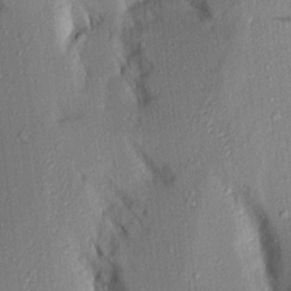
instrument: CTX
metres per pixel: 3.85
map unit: Aa
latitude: 16.1200
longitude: -148.3656
